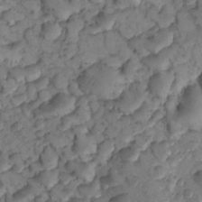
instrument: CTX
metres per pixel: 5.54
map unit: Nhu
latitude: 8.8191
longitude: -25.4993
